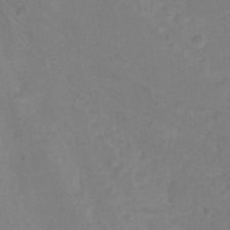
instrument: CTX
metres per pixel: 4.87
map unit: Nhu
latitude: -7.5021
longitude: -39.8961
